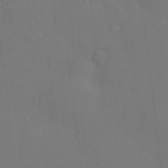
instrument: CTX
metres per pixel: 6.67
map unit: Hve
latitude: -9.6911
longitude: 175.7477
